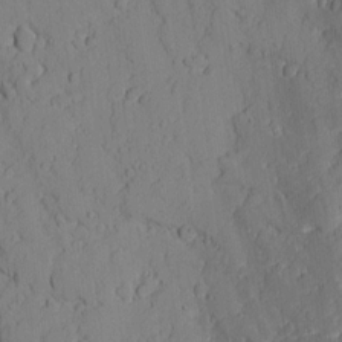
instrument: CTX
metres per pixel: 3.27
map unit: Nhu
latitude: -4.6896
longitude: -150.4790
